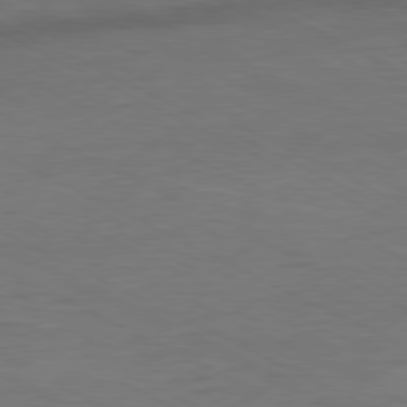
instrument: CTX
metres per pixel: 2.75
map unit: Ap
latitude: -80.5385
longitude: -82.8757
